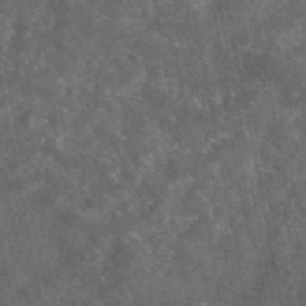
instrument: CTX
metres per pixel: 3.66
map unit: eAb
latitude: 47.0081
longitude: 111.7666
